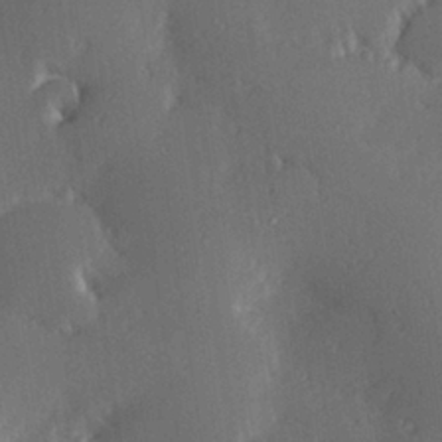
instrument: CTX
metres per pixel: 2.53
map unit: Hve
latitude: 27.4049
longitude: -93.5749
